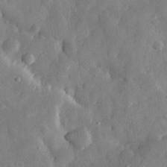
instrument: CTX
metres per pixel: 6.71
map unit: eHh
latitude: 31.1215
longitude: -75.4426
